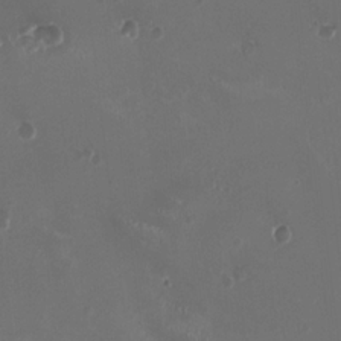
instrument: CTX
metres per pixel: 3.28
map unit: HNhu
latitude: -2.5195
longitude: -1.1403
